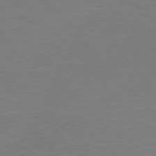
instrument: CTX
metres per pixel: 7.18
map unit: Hpe
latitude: 75.8961
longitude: -133.4993
